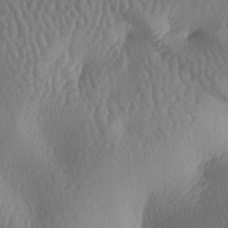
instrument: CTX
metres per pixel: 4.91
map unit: lAa
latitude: -7.5021
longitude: -128.4412
